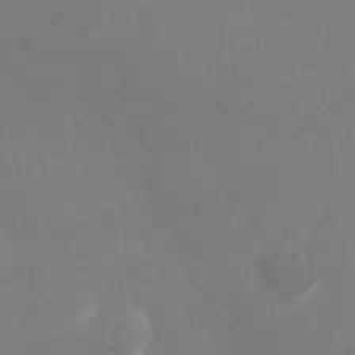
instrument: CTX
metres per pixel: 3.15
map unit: Nhu
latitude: -29.5966
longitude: -78.4034
